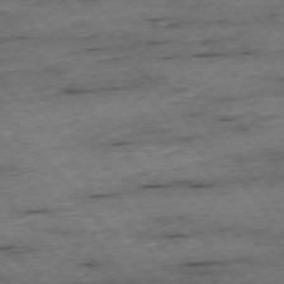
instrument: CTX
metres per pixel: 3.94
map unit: Ap
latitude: -75.7667
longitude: -90.2711
